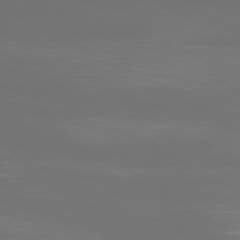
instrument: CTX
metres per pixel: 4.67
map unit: Ap
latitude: -79.5399
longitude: -93.1025
